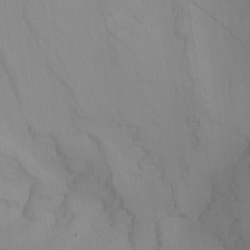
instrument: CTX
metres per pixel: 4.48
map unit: Nhu
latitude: -4.8408
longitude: -93.8205
